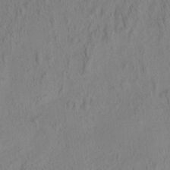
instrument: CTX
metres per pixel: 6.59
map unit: Aa
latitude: 8.0255
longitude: -127.6127
